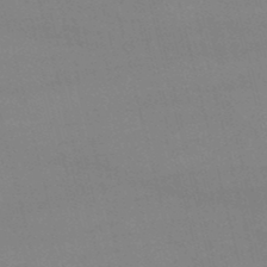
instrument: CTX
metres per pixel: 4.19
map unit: lHb
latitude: -48.1417
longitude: 63.7288
